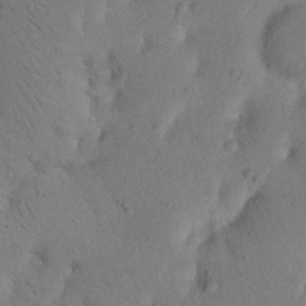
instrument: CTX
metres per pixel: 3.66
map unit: Nhu
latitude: 16.4790
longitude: -75.6505
